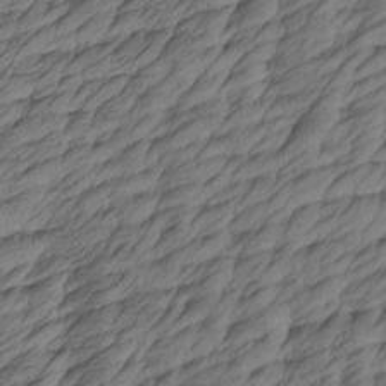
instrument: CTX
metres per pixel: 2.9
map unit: Htu
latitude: -5.3887
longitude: -178.1578
